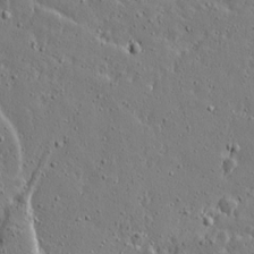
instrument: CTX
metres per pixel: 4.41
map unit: lAvf
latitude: 16.3467
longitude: -128.0822
